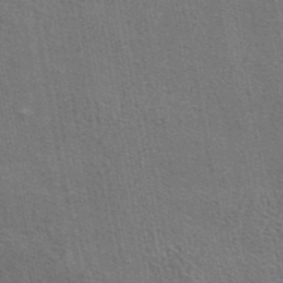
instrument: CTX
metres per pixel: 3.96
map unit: eAb
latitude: 41.4048
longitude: 102.6330
